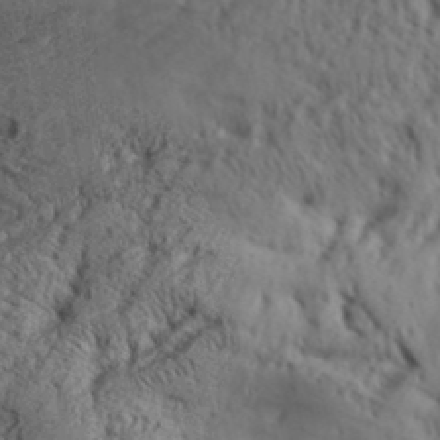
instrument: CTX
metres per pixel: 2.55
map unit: Aa
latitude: 31.5371
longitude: -136.4979
